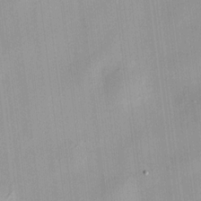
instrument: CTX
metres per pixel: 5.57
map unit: HNhu
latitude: 11.2915
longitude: 9.8233
